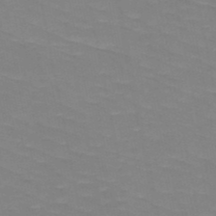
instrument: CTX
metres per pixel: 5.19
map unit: HNb
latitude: -49.1620
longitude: -49.1781
